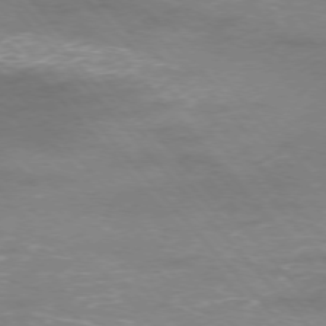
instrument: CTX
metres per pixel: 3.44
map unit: Ap
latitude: -76.3684
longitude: -61.4426
